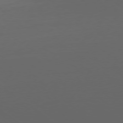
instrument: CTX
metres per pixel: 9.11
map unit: Ap
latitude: -78.9163
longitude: -76.2900
